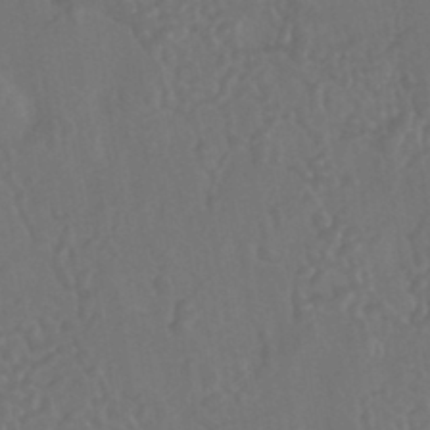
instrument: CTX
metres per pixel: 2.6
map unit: HNhu
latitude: -43.5021
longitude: 94.6707
